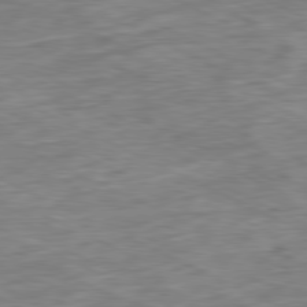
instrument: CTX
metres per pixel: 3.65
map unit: Ap
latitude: -80.7841
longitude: -91.3104
